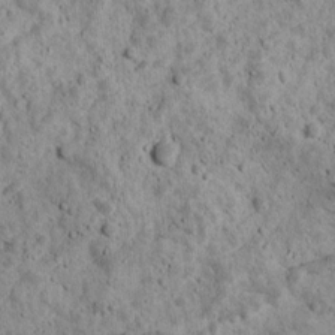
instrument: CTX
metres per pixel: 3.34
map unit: Ave
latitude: 17.7072
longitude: -134.3656
